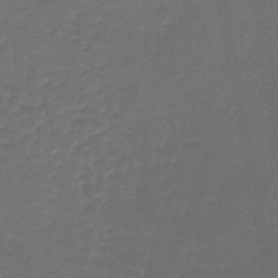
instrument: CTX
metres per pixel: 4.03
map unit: lHb
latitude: -46.2172
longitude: 63.4076
